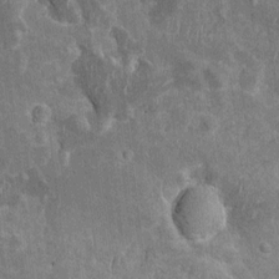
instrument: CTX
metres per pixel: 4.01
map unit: Htu
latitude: -0.7841
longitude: 149.3132
